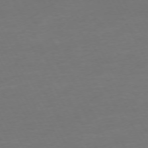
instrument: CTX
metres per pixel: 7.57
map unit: Ap
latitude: -74.7841
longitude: -69.6316
